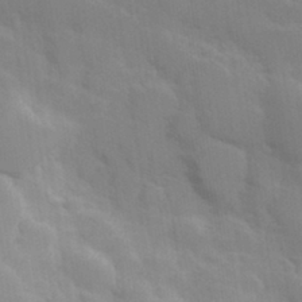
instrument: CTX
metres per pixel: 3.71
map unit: Hve
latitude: 30.9892
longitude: 151.1053
